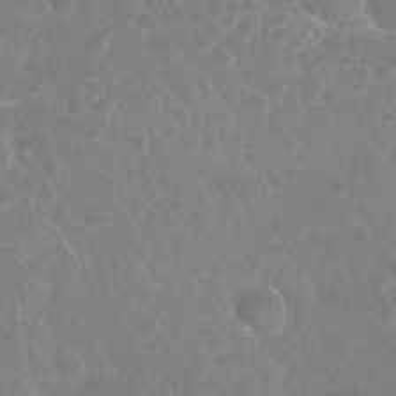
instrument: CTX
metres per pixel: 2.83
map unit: Nhu
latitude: 25.8961
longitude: -52.4412
